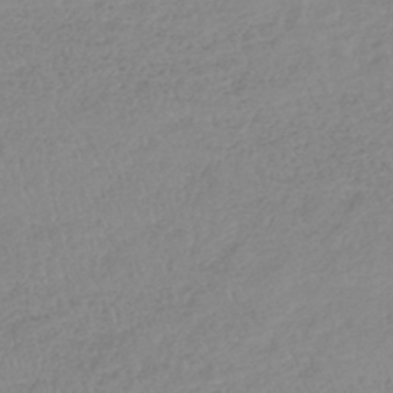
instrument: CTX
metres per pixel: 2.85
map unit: lHb
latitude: -41.2376
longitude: 71.3510
